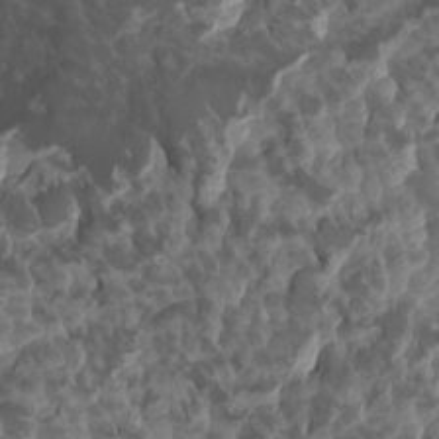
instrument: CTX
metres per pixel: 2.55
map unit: eHh
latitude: -0.9542
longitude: 14.5952
